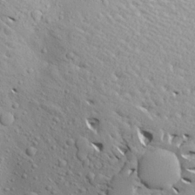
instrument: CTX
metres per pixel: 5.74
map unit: Aa
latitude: 22.6112
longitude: -143.7261
